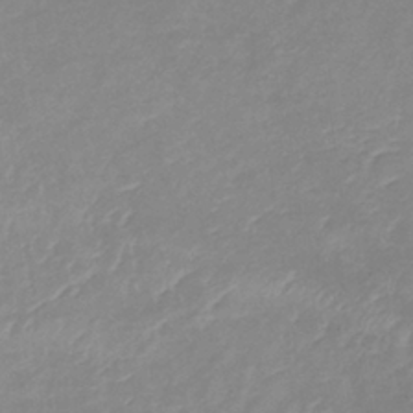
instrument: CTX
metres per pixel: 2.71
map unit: lHb
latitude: -36.9541
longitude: 73.3698
